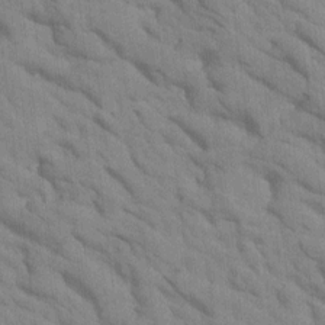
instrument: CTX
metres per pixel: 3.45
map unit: Htu
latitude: 1.4048
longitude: 143.4076
